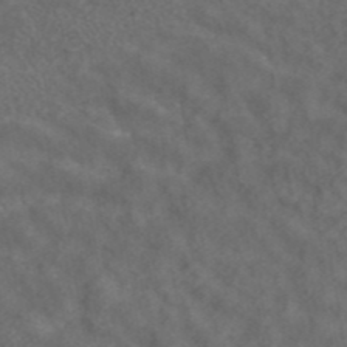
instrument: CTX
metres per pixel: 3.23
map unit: ANa
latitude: 42.7435
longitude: 24.6707
